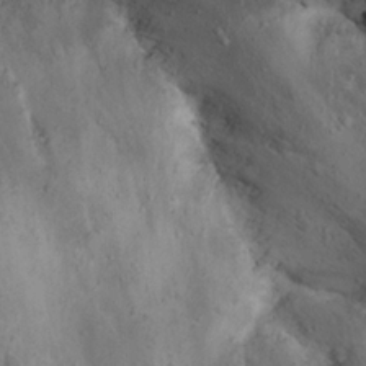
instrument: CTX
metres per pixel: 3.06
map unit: Nhu
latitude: 22.1389
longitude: -72.3279
